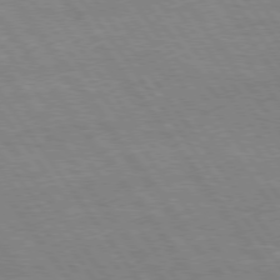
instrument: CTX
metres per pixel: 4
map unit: Hpe
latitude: 75.2915
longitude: -142.4790
